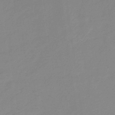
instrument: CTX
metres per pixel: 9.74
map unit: HNb
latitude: -31.5777
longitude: 60.1228
